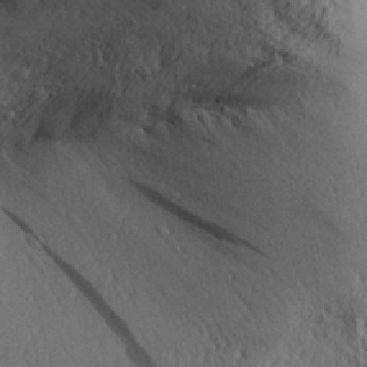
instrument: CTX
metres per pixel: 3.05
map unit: Aa
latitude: 30.6680
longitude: -134.8947
